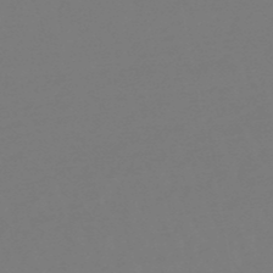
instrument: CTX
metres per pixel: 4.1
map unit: eHb
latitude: -49.1620
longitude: 85.8989
